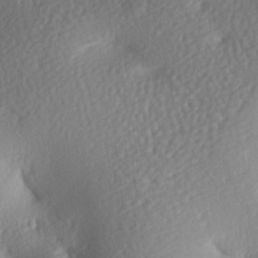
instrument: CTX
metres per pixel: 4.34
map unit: lAa
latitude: -8.2172
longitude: -126.8569
